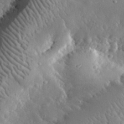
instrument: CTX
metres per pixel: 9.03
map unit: lHvf
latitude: 32.9892
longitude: -84.8002
